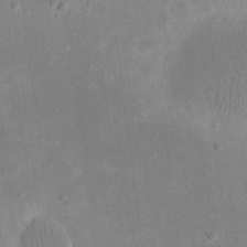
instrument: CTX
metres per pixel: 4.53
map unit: eHh
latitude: 19.5938
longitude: -70.5168
